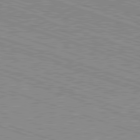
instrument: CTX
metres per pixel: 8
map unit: Hpe
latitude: -82.7463
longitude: 8.7463
